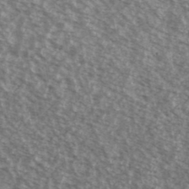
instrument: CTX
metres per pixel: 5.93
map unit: Ave
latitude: 38.8569
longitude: -111.1214
